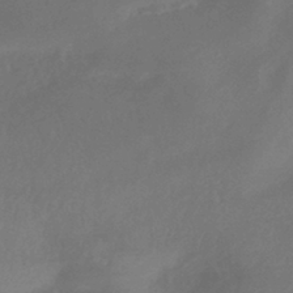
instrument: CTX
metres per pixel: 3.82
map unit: lHb
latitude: -39.7856
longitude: 74.8219
